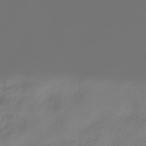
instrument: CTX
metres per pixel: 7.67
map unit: HNhu
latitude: -39.0864
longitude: 100.3873
